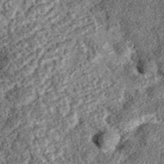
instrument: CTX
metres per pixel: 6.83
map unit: eAb
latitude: 36.0633
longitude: 107.0675
